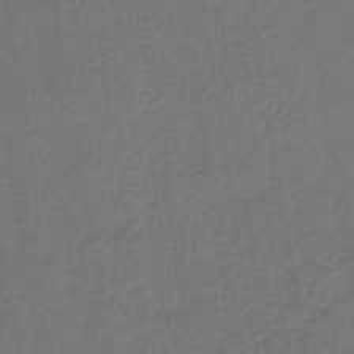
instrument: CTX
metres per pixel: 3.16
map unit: lHb
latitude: -39.5588
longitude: 63.4832
